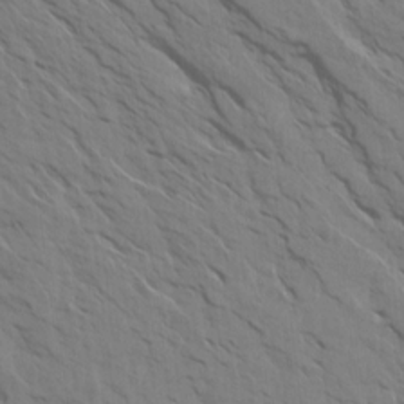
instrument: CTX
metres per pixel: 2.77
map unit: Aa
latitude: 14.5924
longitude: -147.2915
